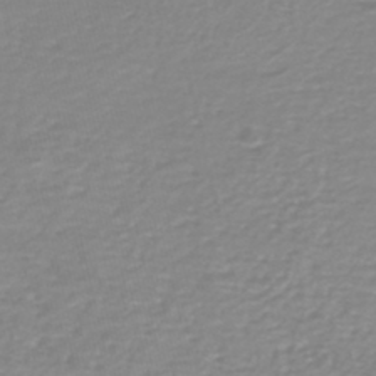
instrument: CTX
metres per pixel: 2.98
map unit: HNb
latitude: -44.7463
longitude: 50.5952
